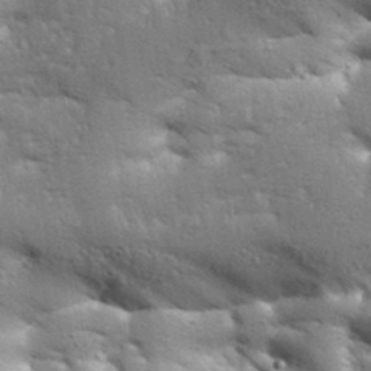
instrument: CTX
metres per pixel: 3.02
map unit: Aa
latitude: 33.3293
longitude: -144.1578
